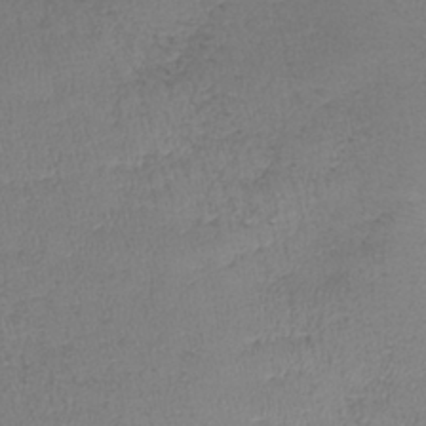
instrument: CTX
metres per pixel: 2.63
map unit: lHb
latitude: -38.9542
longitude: 73.2187
